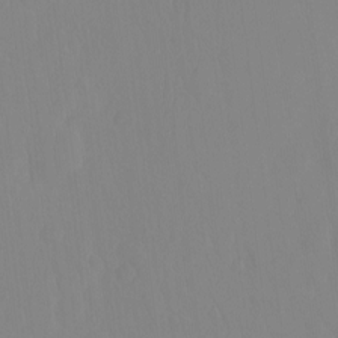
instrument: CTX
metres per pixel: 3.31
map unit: HNhu
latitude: -4.1794
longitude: 14.5574
